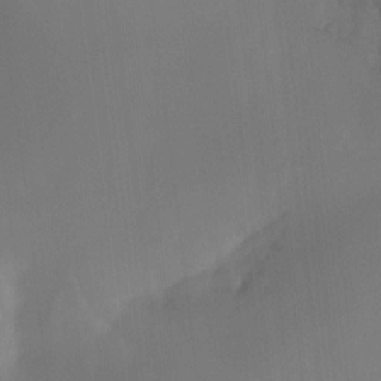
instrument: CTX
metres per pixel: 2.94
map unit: Ht
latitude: -11.9178
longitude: -46.7624
